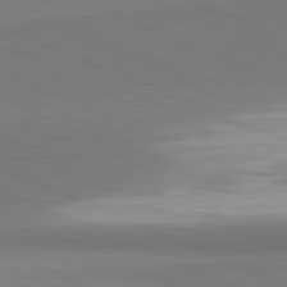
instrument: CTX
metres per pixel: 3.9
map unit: lApd
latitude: 81.6505
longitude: 160.6896
